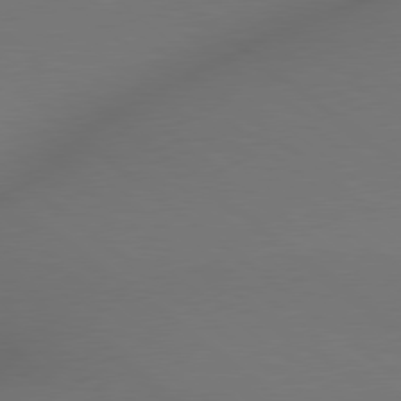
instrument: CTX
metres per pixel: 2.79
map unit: lApd
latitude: 78.9136
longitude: 175.4076
